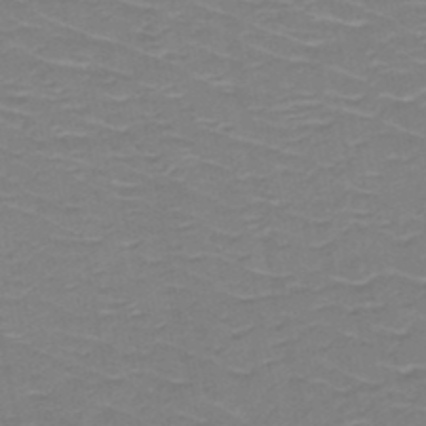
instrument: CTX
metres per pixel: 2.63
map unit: HNb
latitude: -49.7478
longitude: -47.2537
